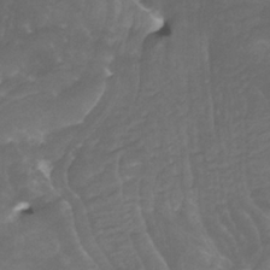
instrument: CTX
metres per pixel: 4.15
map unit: Nhu
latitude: -13.4832
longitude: -70.2522
